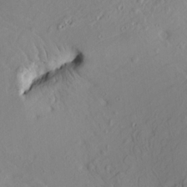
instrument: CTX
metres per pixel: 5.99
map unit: HNhu
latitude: 10.8758
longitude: 23.7856
